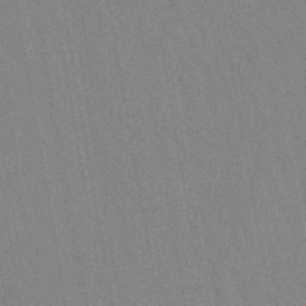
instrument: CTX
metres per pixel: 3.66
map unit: lHb
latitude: -48.0472
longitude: 73.1053
